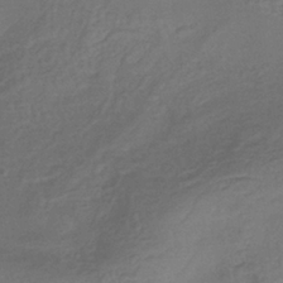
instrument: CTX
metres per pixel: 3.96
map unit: eHb
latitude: -35.6533
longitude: 81.7100
